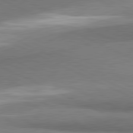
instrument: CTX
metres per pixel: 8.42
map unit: lApd
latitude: 81.3104
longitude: 164.4251
